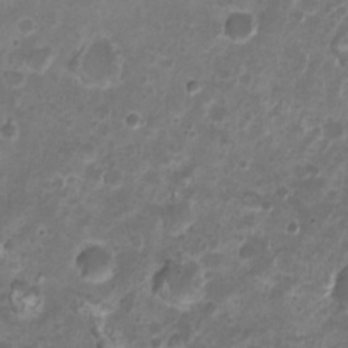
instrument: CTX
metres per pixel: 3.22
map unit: Nhu
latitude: 3.1403
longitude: -15.8017
